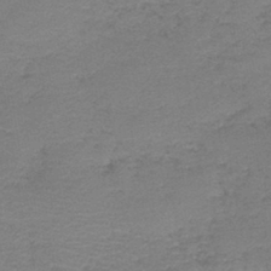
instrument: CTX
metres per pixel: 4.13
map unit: lHb
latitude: -42.6896
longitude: 80.7274
